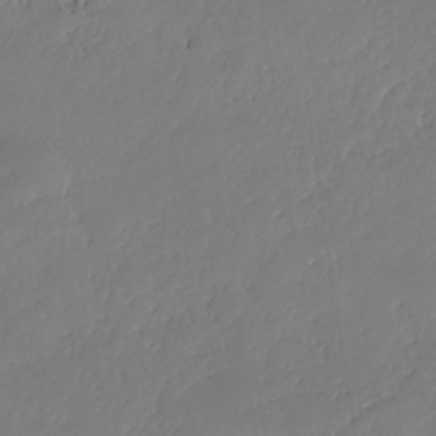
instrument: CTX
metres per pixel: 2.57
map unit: HNhu
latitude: -36.8597
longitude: 33.3888
